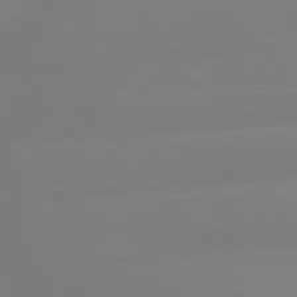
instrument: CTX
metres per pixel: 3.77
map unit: Hpe
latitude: 79.1403
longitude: -149.0458
